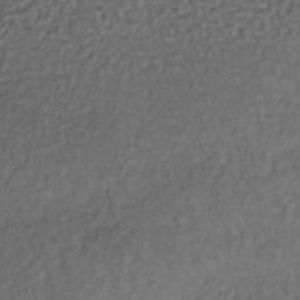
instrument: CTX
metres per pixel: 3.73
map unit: lHb
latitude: -35.7667
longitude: 63.1809
